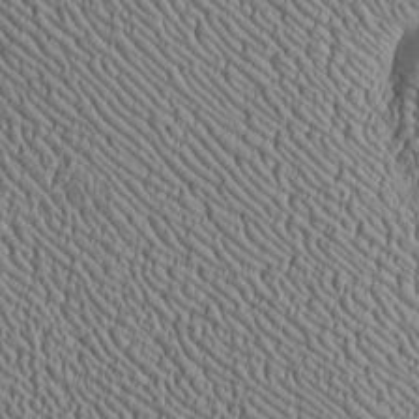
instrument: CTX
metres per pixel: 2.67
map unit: Htu
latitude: -7.0108
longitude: 157.3887
